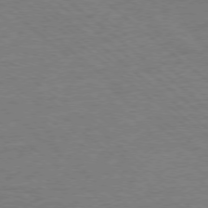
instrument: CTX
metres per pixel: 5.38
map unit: Ap
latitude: -77.9556
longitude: -83.5749
